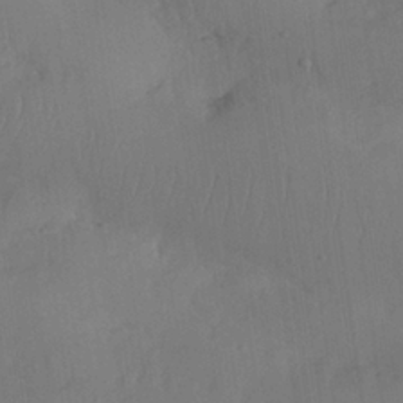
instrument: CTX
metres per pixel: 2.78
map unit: Nhu
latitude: 25.9339
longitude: -70.9514
